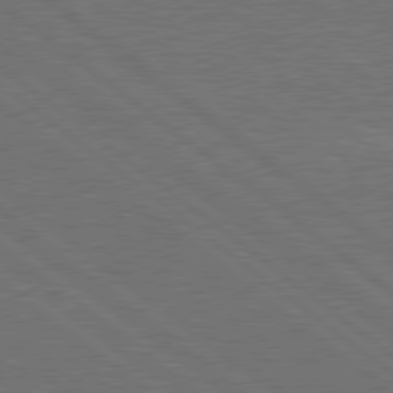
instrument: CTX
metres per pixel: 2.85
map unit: Hpe
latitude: 79.1592
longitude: -123.7827
